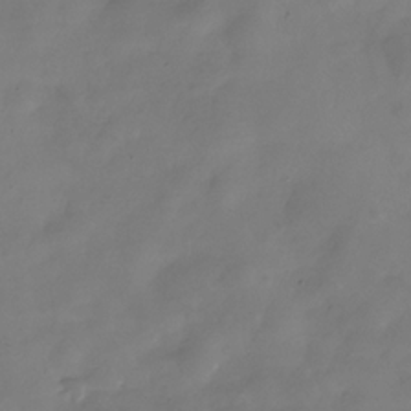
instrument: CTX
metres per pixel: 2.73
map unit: Hve
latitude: -31.7099
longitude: 94.7463
